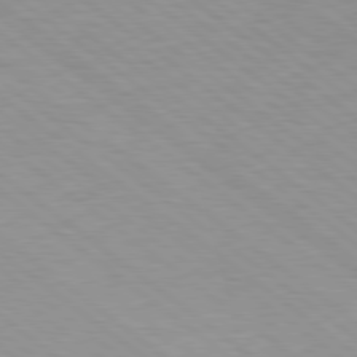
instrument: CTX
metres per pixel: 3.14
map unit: Hpe
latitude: 78.7813
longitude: -121.7261
